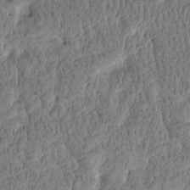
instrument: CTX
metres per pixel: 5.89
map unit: Htu
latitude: -3.9556
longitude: 175.7666
